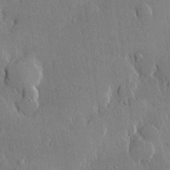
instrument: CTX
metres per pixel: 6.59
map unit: lHvf
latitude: 20.4223
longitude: 146.0472
